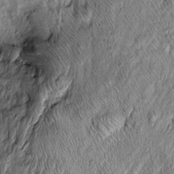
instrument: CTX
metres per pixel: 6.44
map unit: Htu
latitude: -4.7274
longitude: 159.2943
